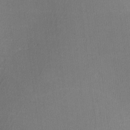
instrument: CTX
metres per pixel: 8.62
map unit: lHvf
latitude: -11.6911
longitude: -100.2145
